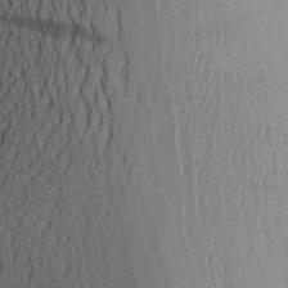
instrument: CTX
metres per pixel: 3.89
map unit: Aa
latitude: 27.5371
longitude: -148.1011
